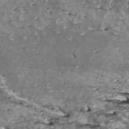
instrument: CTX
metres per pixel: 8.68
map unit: HNhu
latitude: 2.0633
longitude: 5.9367
